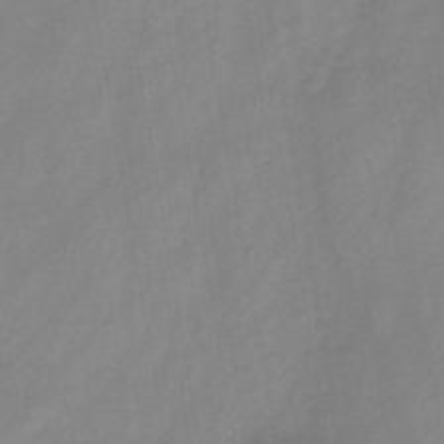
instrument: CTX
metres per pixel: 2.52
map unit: HNb
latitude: -45.5777
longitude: -38.8002
